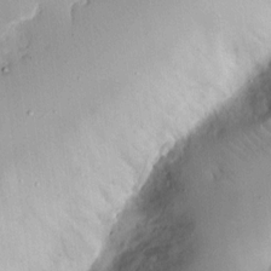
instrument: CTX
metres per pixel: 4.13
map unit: eHh
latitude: 10.4034
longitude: -69.2726
